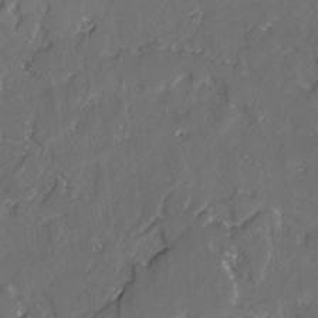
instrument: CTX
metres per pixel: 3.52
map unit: lAvf
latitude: -2.3495
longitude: -107.4426
